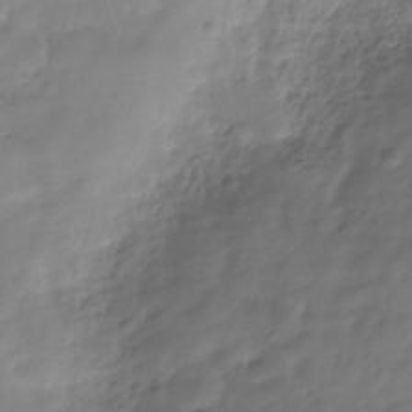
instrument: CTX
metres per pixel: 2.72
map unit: Hve
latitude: -31.7666
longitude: 90.1606
